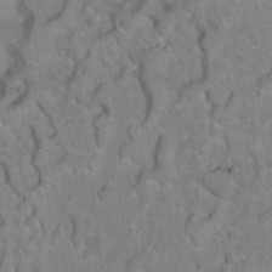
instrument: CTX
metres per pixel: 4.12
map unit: Nhu
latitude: 17.3860
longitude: -32.4412
